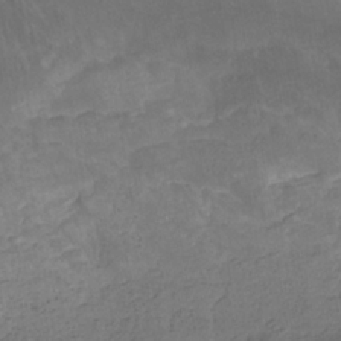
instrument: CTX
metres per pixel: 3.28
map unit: eHb
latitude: -32.0283
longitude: 68.5762
